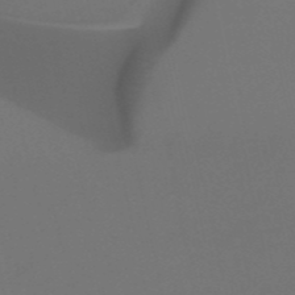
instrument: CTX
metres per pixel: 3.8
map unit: eHh
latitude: -53.1809
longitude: -24.6112
